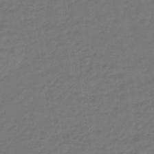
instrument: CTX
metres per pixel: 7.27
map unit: eHb
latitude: -46.1983
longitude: 87.8422
